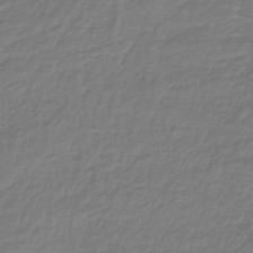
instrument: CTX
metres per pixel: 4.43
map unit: lHb
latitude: -42.7274
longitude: 64.8408
